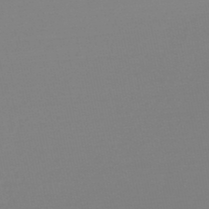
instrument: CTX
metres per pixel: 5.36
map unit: lHb
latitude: -48.6141
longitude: 66.8786
